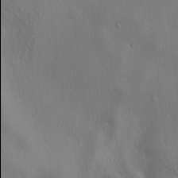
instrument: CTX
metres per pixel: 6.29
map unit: lHvf
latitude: 22.2145
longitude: 142.0094
